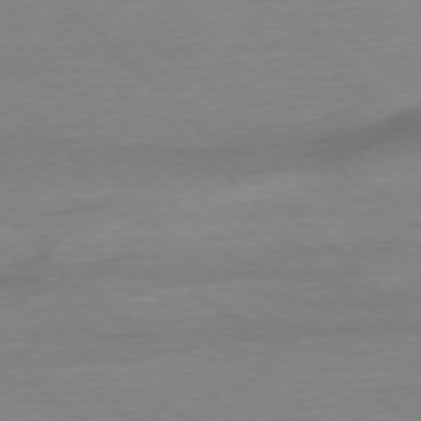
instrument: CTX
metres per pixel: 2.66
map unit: Ap
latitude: -77.1053
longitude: -85.2915
